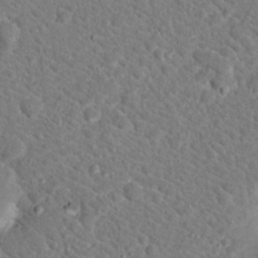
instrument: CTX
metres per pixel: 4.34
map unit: Hto
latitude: 18.7813
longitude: -33.6127
